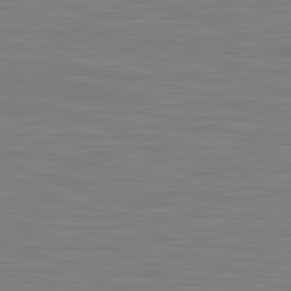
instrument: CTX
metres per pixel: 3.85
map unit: lApd
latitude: 81.6694
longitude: -171.2159
